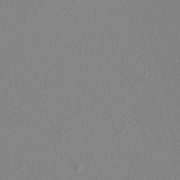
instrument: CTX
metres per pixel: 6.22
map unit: eHh
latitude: -9.0297
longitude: -69.9339
